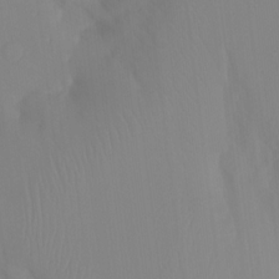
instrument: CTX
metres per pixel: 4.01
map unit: Ht
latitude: -15.0676
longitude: -55.0080
